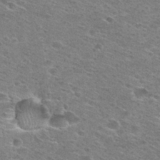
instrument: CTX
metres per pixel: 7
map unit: Hto
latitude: 28.1955
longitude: -46.8569
